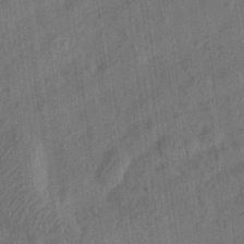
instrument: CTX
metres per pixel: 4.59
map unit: Aa
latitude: 24.8191
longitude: -143.6883
